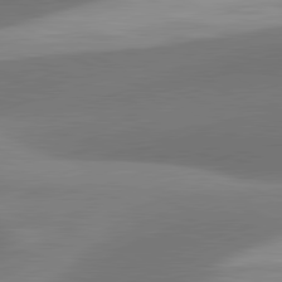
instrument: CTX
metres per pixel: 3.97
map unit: lApd
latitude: 81.3859
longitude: 129.9745
